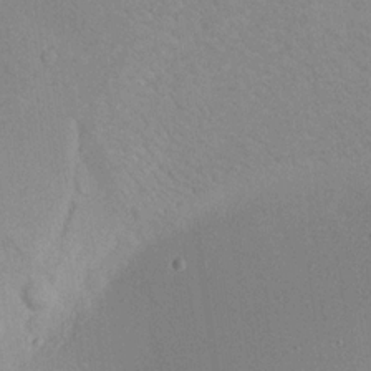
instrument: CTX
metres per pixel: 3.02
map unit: Aa
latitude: 19.1970
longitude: -140.8380
